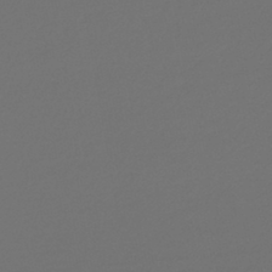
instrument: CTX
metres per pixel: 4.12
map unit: lHb
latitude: -43.1431
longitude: 67.8233
